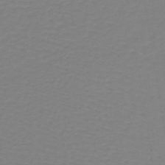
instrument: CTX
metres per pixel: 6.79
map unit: lHb
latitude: -41.0297
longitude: 60.1606
